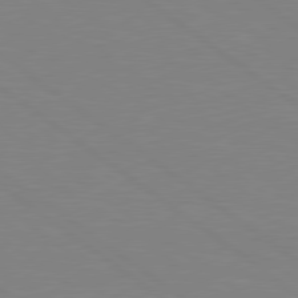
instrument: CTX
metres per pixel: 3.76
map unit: Hpe
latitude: 79.1781
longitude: -124.6490
